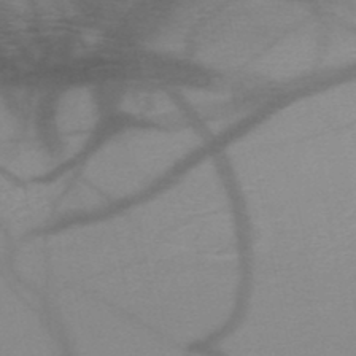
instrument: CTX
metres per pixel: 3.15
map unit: HNb
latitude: -48.4440
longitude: -40.5356
